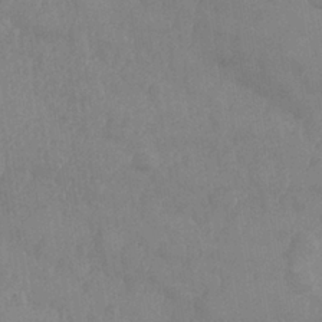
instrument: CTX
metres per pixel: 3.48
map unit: Nhe
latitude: -36.4062
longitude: -177.3670
